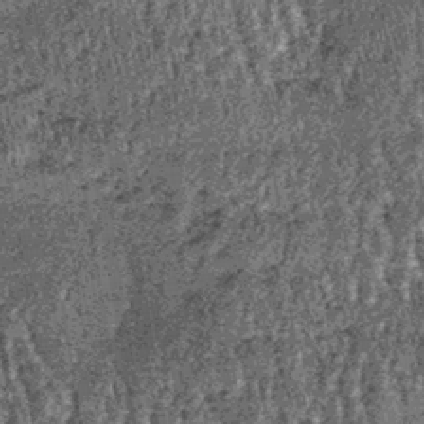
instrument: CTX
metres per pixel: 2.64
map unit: lHb
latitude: -39.6533
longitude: 66.8975
